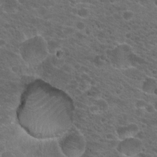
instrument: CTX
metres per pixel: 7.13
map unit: Hto
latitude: 19.8583
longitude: -36.1389
